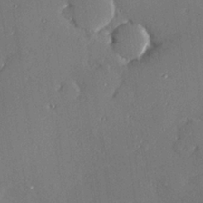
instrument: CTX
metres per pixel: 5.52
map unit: Hve
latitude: 27.0836
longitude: -90.8947
